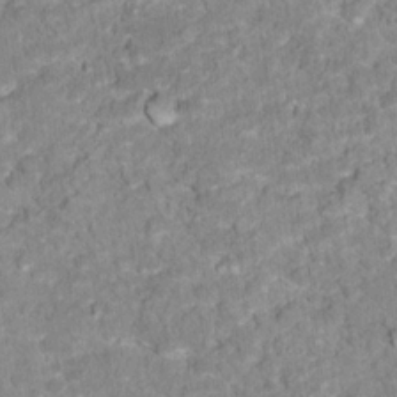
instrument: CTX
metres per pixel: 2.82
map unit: Hto
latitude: 17.0836
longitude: -36.6680
